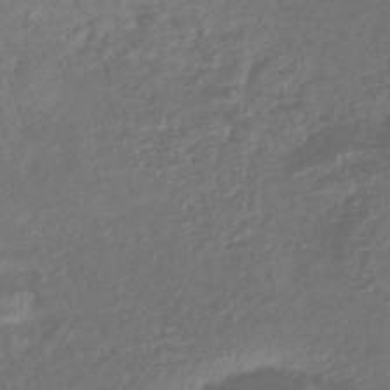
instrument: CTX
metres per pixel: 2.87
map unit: lHb
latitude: -40.8408
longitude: 73.7288
